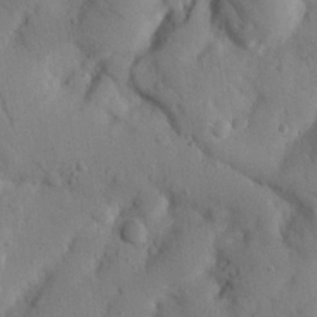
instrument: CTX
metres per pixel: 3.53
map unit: Nhu
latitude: 22.1011
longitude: -75.8017
